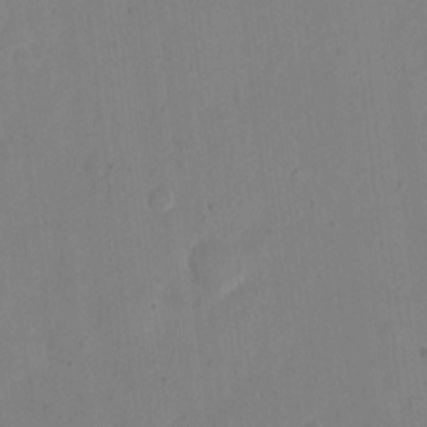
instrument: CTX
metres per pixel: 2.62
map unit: eHh
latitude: 11.3104
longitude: -69.2915
